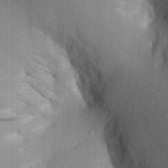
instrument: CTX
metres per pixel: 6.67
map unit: Aa
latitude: 29.6127
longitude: -138.4790
